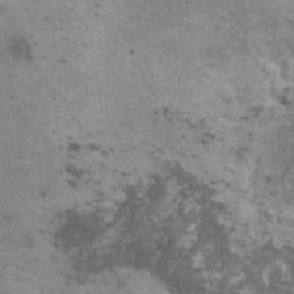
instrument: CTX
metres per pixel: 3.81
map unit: HNhu
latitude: 1.2159
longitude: 2.8974
